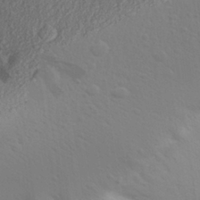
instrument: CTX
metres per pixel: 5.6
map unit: Aa
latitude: 28.0255
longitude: -144.4034
